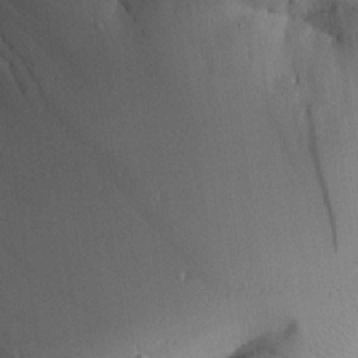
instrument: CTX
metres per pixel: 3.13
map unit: Aa
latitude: 24.7624
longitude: -128.4034
